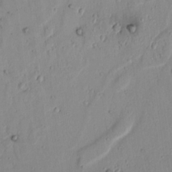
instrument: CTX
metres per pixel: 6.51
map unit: lAvf
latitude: 7.2915
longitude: 169.4265
